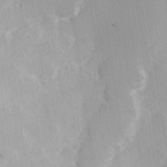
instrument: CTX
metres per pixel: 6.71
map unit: Hve
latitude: 30.8569
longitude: 149.2565
